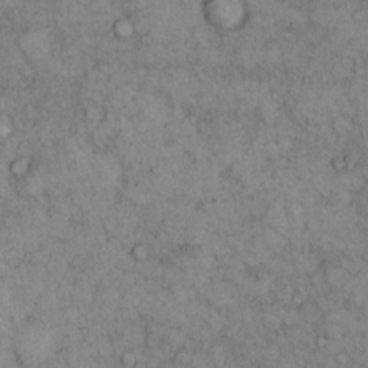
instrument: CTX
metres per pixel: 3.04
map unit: Hto
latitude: 8.7057
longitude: -59.5560
